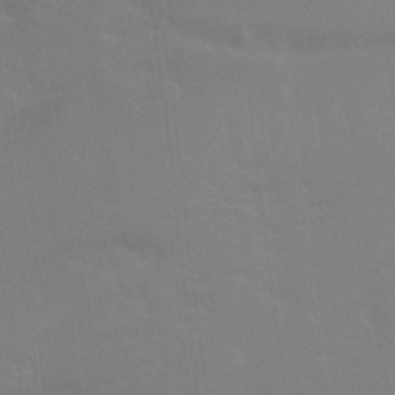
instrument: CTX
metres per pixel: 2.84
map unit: Ht
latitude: -0.0472
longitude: -38.1200
